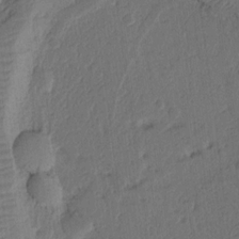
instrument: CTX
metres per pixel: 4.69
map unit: Ht
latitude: 9.7450
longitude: -78.1578
